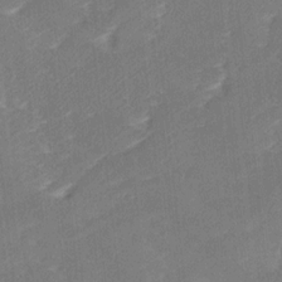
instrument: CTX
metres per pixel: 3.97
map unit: Ave
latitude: 17.4426
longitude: -137.3104
